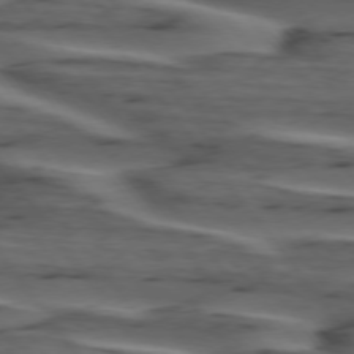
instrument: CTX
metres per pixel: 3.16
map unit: lApd
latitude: 75.3293
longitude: -71.2348
